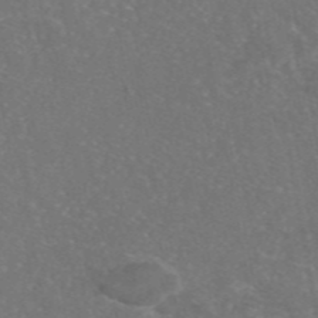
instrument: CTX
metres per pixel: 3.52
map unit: eAb
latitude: 47.1215
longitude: 109.9745
